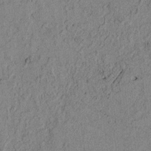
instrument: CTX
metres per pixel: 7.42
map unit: lAvf
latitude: 3.9339
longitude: 158.1038
